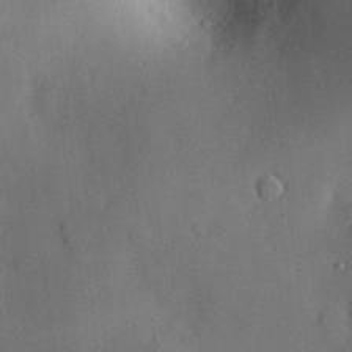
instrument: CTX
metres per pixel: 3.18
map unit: Nve
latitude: -7.8800
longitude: 174.9352
